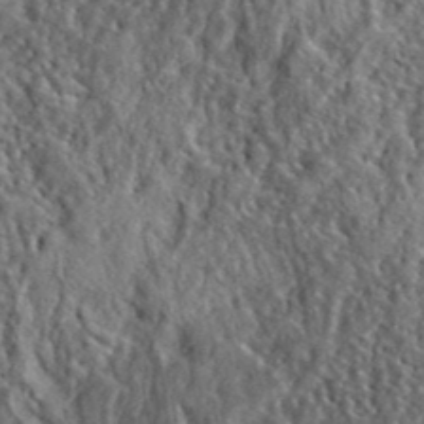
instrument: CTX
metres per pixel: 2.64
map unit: lHvf
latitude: 41.0647
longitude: -88.9514
